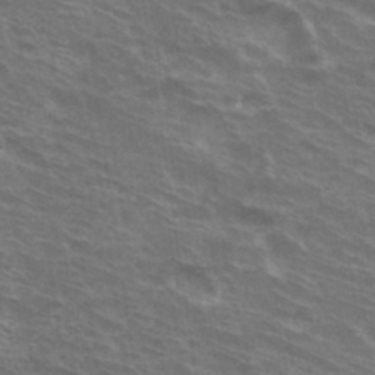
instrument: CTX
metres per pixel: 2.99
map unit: Hto
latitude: 33.8772
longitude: -40.8757
